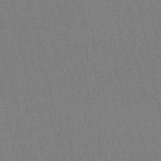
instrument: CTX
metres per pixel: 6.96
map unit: eHb
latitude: -50.3873
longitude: 69.4454
